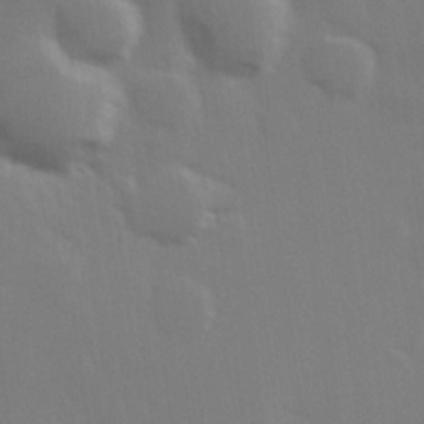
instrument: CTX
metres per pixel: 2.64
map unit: Hve
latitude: 26.6113
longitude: 147.8800
